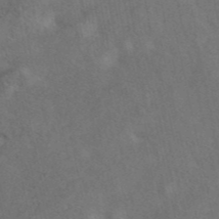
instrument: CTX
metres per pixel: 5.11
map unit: eAb
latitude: 42.7624
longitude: 108.9164
